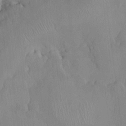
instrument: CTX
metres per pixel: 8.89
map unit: HNhu
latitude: -1.4077
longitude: -7.0269
